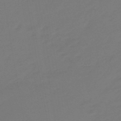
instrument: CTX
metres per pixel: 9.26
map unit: eHb
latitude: -47.1053
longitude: 88.3495
